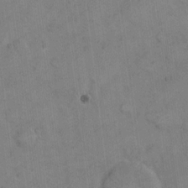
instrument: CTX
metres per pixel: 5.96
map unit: Hto
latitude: 9.7450
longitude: -61.0836
